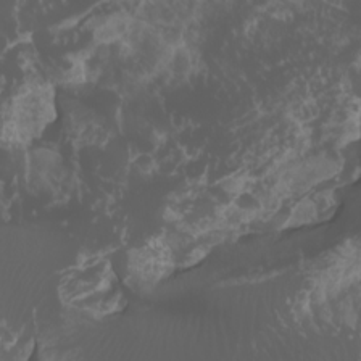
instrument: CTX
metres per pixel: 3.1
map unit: Htu
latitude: -1.1620
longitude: -77.6694
